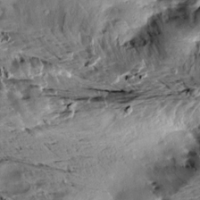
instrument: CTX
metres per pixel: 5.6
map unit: Aa
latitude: 10.9325
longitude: -142.7813
